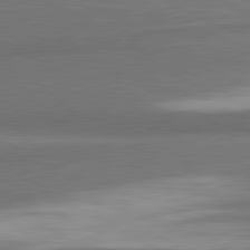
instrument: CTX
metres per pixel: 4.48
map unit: lApd
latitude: 81.9150
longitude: 175.3698
